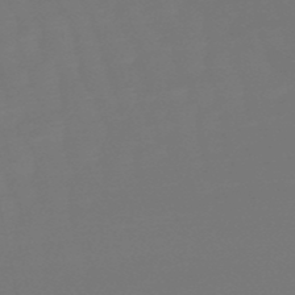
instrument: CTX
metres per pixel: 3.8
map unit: eHb
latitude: -50.3117
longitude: 78.0283
